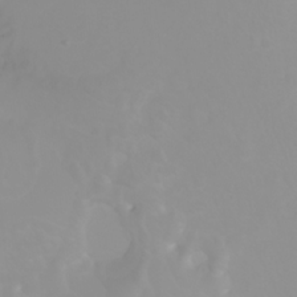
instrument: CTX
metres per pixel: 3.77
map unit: Ht
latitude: -1.7667
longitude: -61.6505
